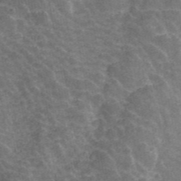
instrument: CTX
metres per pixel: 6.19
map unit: ANa
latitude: 45.3104
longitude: 38.7463
